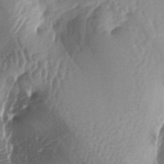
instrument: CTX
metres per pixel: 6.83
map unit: lAa
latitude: -5.8800
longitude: -126.8947
